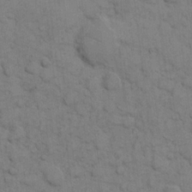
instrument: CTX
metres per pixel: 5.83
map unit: eHh
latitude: 8.0633
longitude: -65.0647
